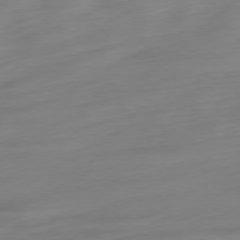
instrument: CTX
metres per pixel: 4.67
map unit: Ap
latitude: -78.6896
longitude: -67.0080
